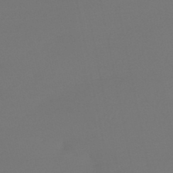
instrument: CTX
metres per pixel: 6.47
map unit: HNhu
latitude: -48.8786
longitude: 102.1228
